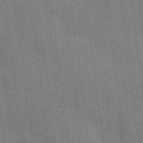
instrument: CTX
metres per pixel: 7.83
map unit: HNhu
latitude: 15.1026
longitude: 12.8975
